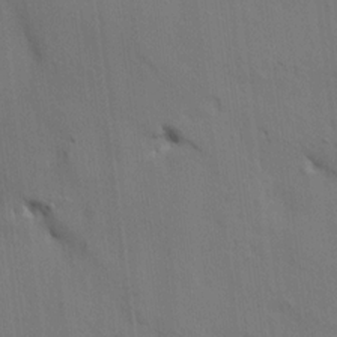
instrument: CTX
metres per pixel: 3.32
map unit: HNhu
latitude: 14.0822
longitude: 11.3888
